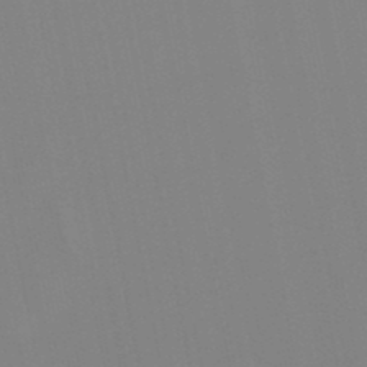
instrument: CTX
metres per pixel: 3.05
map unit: lHb
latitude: -48.5385
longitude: 70.1417
